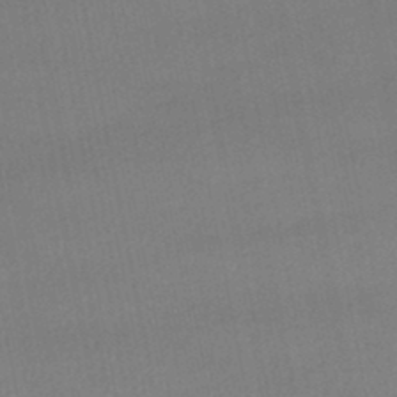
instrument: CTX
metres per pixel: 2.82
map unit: lHb
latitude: -46.8408
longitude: 73.6344
